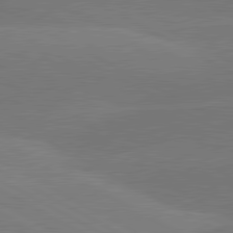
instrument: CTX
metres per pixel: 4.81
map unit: lApd
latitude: 81.1403
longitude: -152.9514
